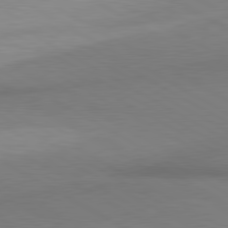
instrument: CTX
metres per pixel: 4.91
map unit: lApd
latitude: 80.5168
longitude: 163.6344
